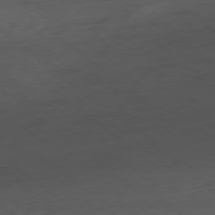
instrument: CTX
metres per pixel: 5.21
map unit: Ap
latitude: -79.0486
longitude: -59.7072
